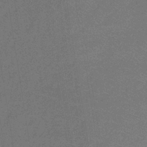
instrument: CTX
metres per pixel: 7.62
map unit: lHb
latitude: -33.4833
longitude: 67.0675
